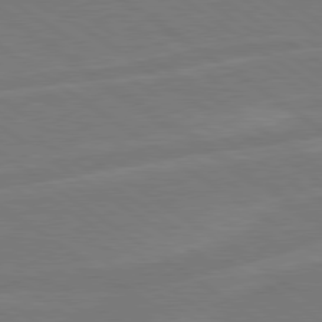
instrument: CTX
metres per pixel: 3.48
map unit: Hpe
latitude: 79.2537
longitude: -125.6505
